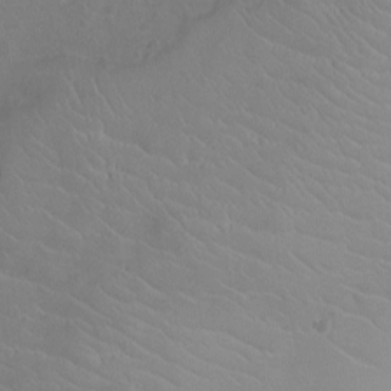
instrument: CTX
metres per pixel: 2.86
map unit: Ht
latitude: -9.3698
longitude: -21.8395
